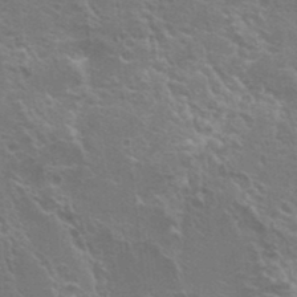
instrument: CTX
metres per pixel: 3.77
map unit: Hto
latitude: 23.1592
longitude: -42.1767
